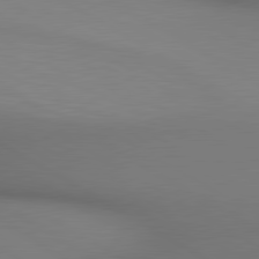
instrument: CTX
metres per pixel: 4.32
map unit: lApd
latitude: 80.3845
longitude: 133.6533
